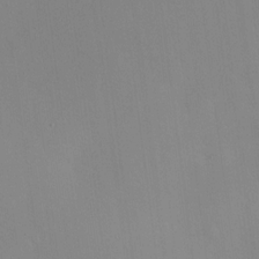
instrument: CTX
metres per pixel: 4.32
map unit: HNhu
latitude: 6.7813
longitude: 12.9542
